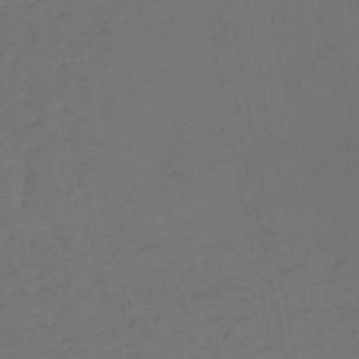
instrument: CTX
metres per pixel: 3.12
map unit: HNb
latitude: -55.1620
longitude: -44.3845
